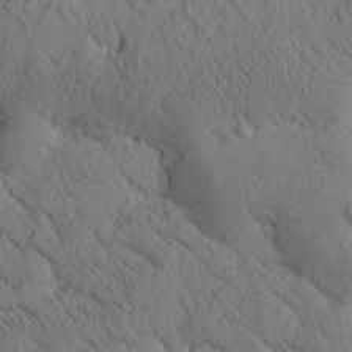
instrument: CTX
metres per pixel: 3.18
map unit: Htu
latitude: -0.3496
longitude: 175.4265
